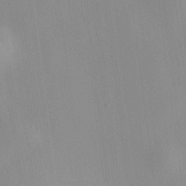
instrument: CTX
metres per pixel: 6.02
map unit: HNhu
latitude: 11.6505
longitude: 10.7652
